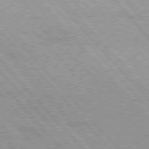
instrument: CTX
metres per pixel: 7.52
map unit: Hpe
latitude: 76.1766
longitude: -150.8947
